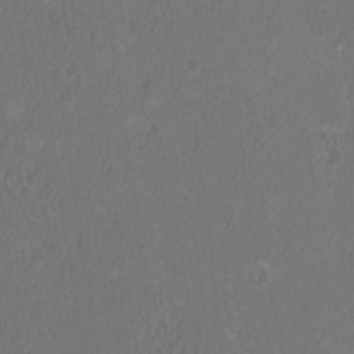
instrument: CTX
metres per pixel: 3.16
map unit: HNhu
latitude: 1.1781
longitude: -0.2711
